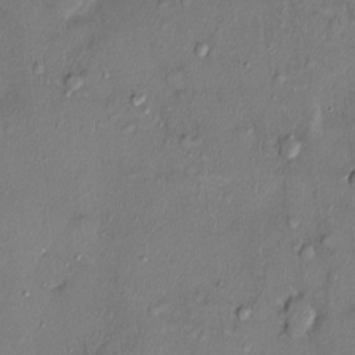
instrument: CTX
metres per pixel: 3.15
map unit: Ht
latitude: -4.2739
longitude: -14.2901
